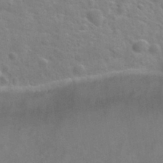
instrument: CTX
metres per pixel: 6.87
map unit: Nhu
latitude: 30.4034
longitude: -48.9136
